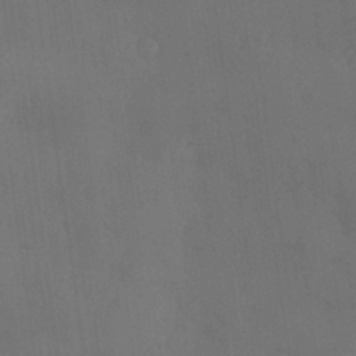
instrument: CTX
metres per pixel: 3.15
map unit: Nve
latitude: -7.4454
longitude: 174.2928
